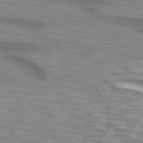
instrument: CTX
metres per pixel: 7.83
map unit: lApd
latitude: 74.3656
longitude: -58.6491
